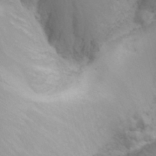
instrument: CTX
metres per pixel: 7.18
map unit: Nhu
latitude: -7.7855
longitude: -72.8191
